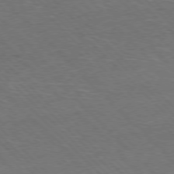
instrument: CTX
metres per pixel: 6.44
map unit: Hpe
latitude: -77.7856
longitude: 14.6330
